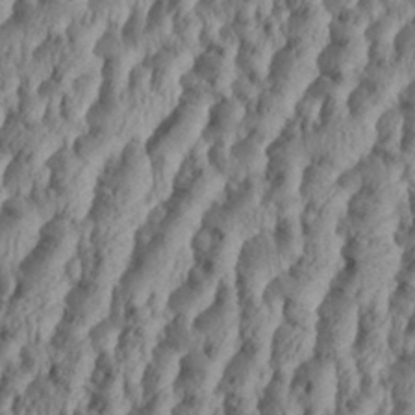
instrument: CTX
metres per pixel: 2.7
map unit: Aa
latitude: 34.4223
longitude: -136.7813
